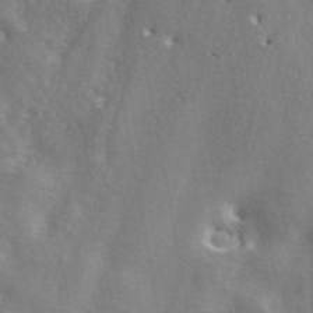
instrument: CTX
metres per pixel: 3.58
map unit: ANa
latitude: 41.2537
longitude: 51.0486
